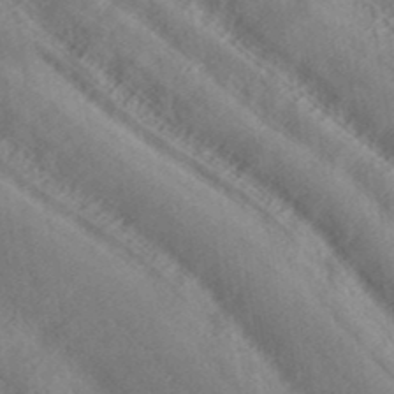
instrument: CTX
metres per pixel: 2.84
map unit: ANa
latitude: 40.1388
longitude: 35.1620
